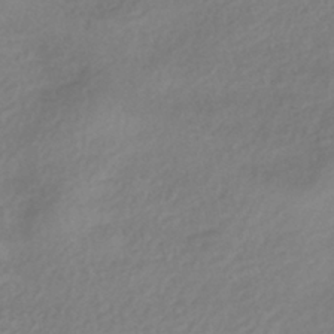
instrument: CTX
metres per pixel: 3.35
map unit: HNhu
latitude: -43.0675
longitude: 96.3306
